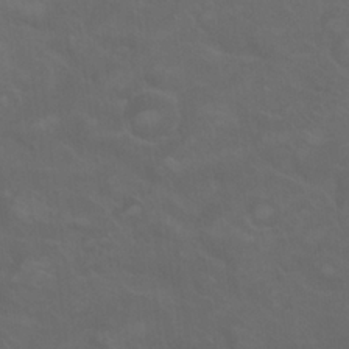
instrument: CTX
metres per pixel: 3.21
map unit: Nhu
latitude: 24.4034
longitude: -53.9717
